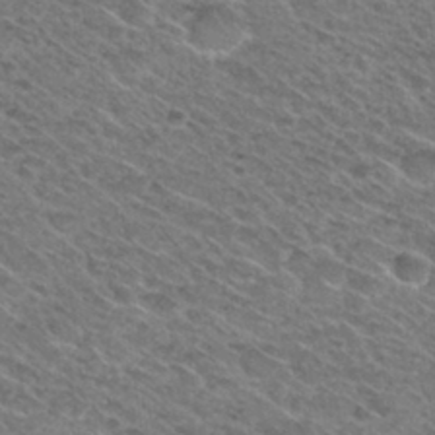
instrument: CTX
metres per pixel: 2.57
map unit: Hto
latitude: 29.4804
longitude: -47.1970
